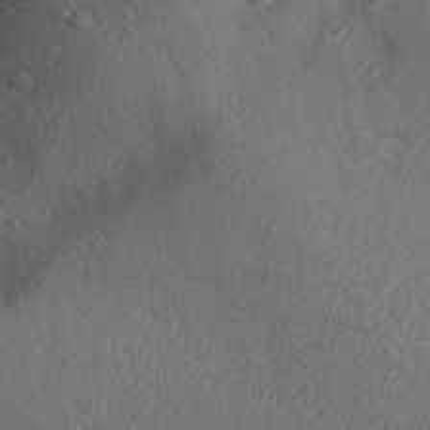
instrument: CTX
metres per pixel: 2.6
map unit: Aa
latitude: 27.6883
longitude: -133.3293
